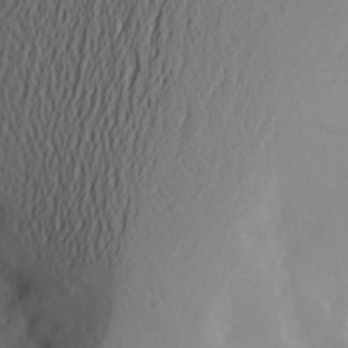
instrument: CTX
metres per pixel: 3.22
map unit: Aa
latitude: 26.7813
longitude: -146.7625
